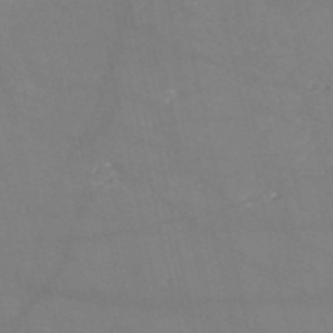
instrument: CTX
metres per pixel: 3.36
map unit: HNb
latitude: -54.1984
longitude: -37.8206
